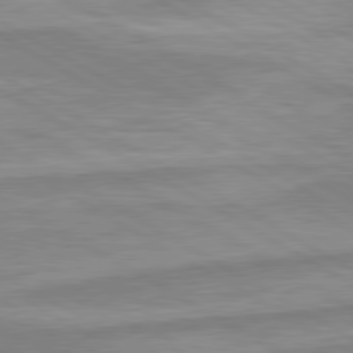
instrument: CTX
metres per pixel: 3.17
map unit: lApd
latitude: 80.1956
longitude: -173.3103
